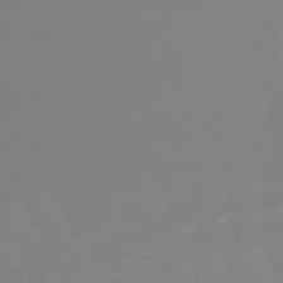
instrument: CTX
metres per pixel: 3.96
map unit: lHb
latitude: -49.4266
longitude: 82.1984
